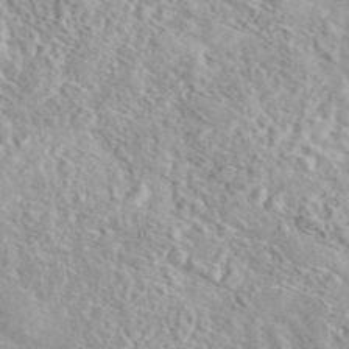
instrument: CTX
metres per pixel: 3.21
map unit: eAb
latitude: 44.2900
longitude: 115.1431
